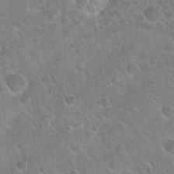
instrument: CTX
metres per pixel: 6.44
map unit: Hto
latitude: 22.0822
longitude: -51.4237
